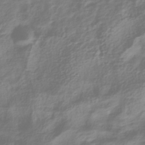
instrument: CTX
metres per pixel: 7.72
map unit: HNhu
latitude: -39.4455
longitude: 100.6140
